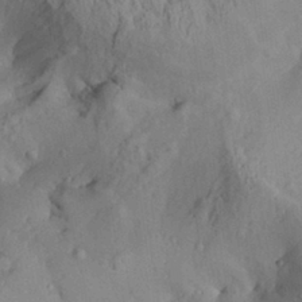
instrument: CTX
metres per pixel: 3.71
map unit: Aa
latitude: 29.2915
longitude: -135.3292
